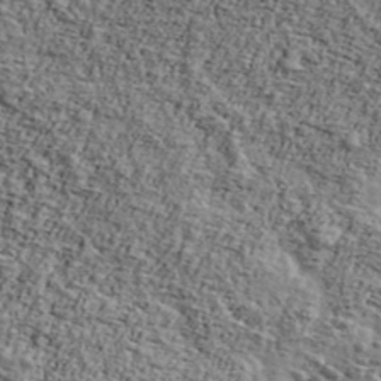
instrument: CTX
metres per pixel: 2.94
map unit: Ave
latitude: 43.2537
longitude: -110.4412
